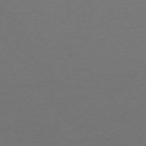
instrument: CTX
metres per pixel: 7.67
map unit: Ap
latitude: -74.4629
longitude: -72.2334
